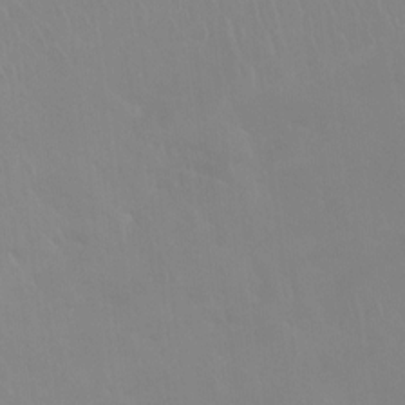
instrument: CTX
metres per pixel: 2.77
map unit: Htu
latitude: -15.4833
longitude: -47.6883
